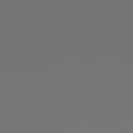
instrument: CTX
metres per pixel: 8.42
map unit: Hpe
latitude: 78.7435
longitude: 177.3888
